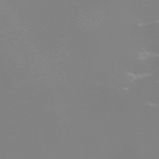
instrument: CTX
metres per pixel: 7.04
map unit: eHh
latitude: -6.7652
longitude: -79.5182
